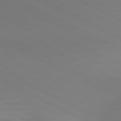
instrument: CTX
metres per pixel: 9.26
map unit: lApd
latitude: 81.0269
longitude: 145.1053
